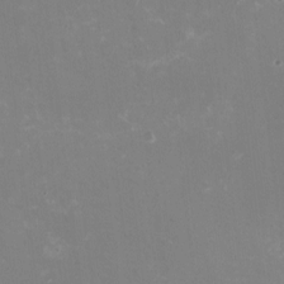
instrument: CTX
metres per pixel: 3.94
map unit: HNhu
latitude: -2.0661
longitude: -3.8016
